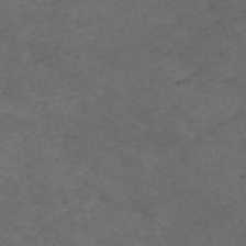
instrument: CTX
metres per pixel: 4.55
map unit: HNb
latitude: -55.7667
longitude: -45.2159
